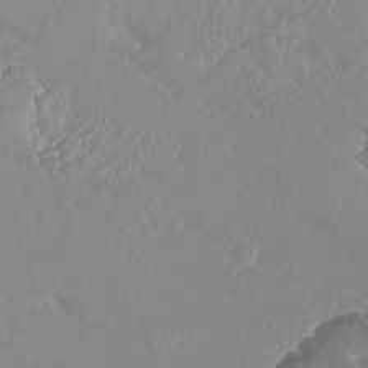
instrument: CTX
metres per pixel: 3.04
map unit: Ht
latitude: -15.2565
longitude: -43.9339
